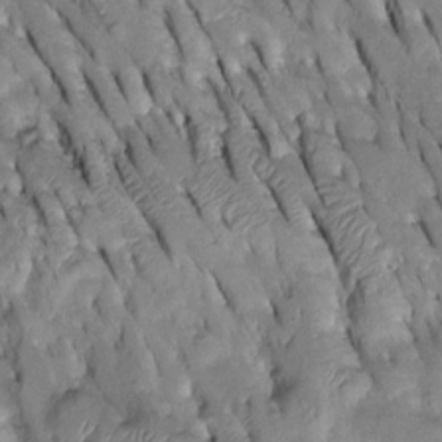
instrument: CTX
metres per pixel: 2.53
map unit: Htu
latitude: -2.2739
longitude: 149.8423
